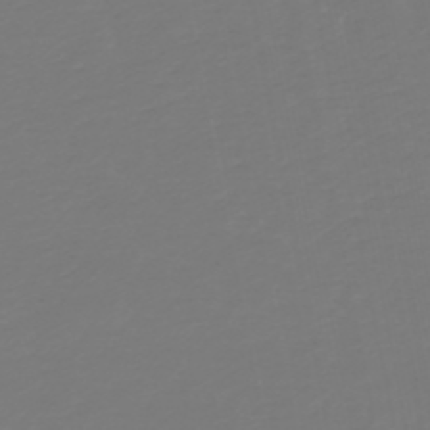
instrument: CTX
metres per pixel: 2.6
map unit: lHb
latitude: -49.7667
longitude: 82.6329
